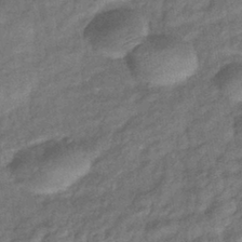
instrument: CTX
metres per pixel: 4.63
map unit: eHb
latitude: -39.8611
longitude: 80.5007
